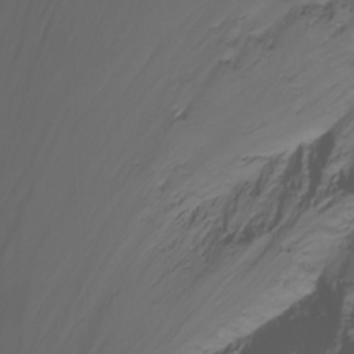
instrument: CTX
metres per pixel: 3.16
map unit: Nhu
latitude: -13.9367
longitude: -63.1026
